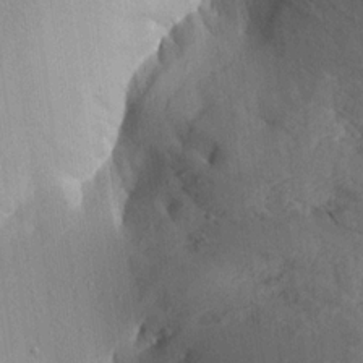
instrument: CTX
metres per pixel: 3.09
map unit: Aa
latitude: 16.0633
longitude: -145.9528
